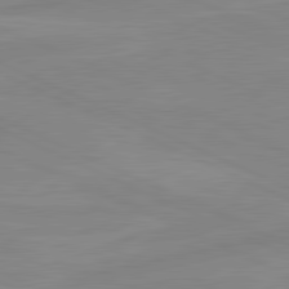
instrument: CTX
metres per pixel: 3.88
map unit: lApd
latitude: 81.4426
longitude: -173.1781
